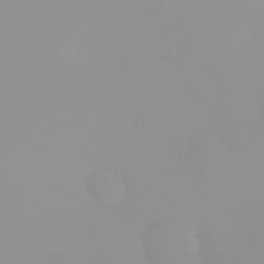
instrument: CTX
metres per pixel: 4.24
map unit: eHh
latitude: -0.6519
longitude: 19.6155
